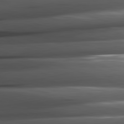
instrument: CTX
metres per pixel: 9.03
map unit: lApd
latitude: 82.1011
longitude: -144.6112
